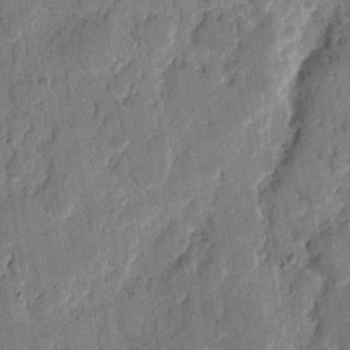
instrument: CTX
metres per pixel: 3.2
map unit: eHh
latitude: 9.2537
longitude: -66.4790
